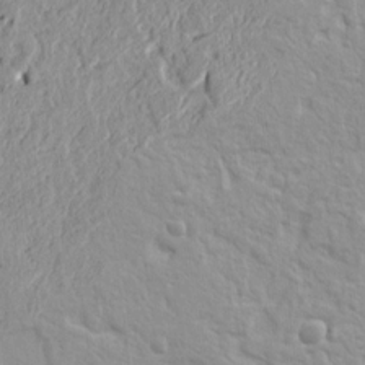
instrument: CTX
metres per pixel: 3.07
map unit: Ht
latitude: 8.5924
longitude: -77.4048
